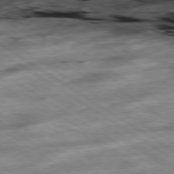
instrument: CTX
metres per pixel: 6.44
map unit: Hpe
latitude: -78.8219
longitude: -20.6491
